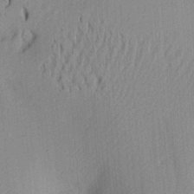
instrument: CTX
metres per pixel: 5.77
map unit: Aa
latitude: 21.4049
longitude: -144.0255
